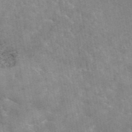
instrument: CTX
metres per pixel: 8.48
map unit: eAb
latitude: 45.0647
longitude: 124.9164
